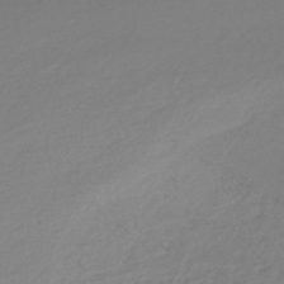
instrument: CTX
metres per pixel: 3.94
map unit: lHb
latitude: -44.8786
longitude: 68.9541
